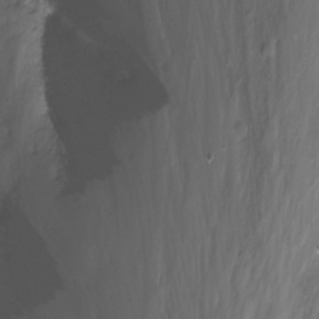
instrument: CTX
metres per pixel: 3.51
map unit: Nhu
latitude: -12.6141
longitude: -60.2900
